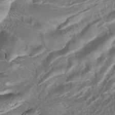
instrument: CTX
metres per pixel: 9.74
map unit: ANa
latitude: -38.8597
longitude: 97.6911
